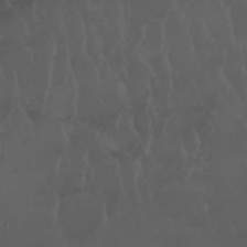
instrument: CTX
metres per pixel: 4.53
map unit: Nhu
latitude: 22.8947
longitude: -63.6694
